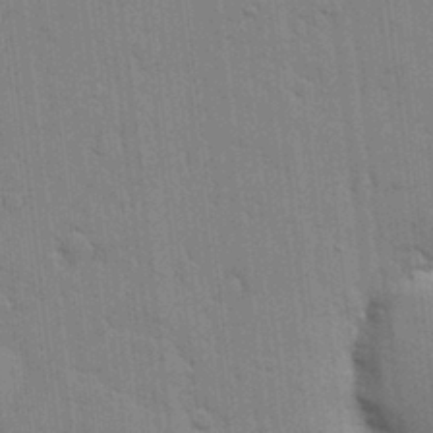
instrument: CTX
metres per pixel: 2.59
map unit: lHvf
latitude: 17.2726
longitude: -113.6316
